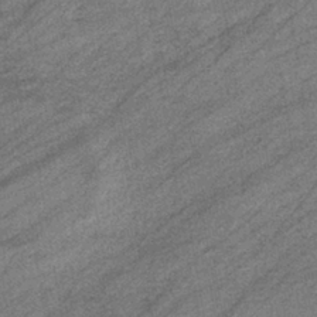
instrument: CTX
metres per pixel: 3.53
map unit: eHb
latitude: -40.1606
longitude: 82.2361
